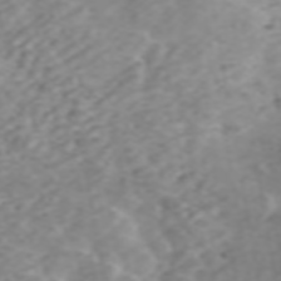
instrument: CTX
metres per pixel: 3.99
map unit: ANa
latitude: 46.2334
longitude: 22.1039
